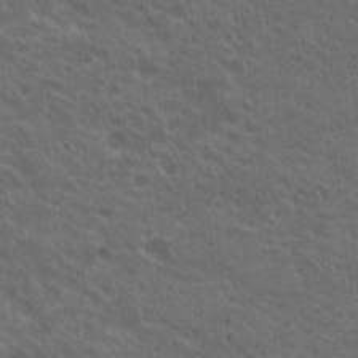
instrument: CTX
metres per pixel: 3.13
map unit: Hto
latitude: 19.8583
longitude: -32.8758
